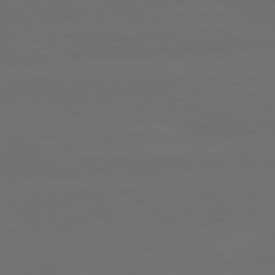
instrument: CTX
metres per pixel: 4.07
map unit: lApd
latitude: 80.2145
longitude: -115.7260
